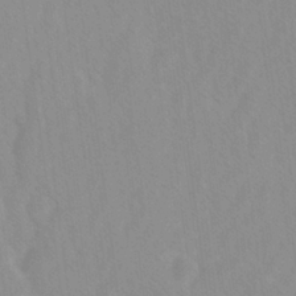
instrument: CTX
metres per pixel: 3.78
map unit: Ave
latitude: -1.8045
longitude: -113.0458
